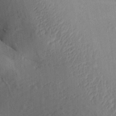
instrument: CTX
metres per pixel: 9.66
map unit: Aa
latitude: 29.9150
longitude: -133.0270
